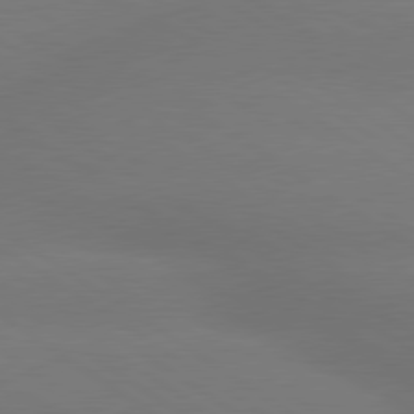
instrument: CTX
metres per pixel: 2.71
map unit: lApd
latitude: 79.7072
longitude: -151.9906
